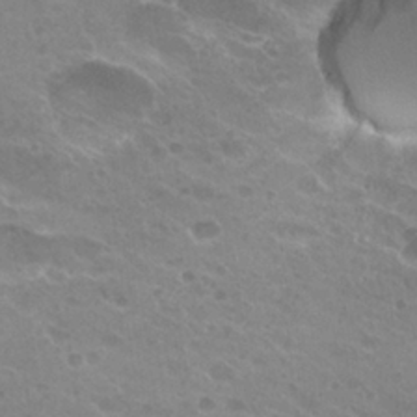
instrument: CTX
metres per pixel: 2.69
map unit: Hto
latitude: 26.3278
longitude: -36.3845
